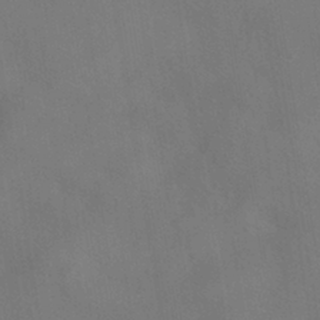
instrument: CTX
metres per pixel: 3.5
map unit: HNhu
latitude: -39.8611
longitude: 95.7855
